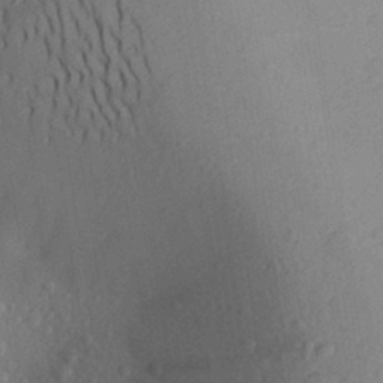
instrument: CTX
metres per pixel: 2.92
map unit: Aa
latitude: 26.1200
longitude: -147.8584
